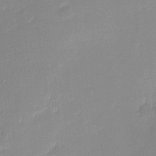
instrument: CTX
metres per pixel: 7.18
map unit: eHh
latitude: -2.5195
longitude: -82.1577
